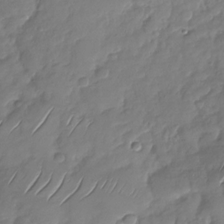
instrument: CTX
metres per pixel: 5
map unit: Nhu
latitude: -28.8219
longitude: -61.9528
